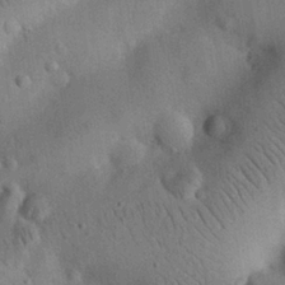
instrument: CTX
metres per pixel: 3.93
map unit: eHh
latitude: 25.8205
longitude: -68.6491
